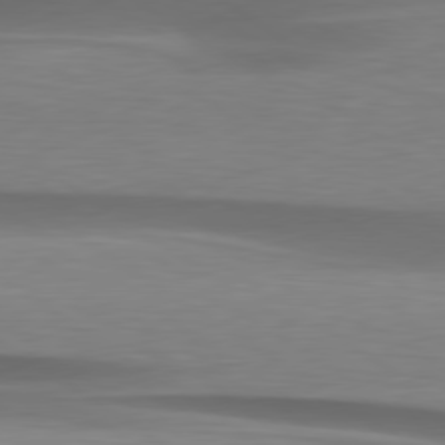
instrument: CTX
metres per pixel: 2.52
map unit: lApd
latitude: 79.5182
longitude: -87.2348
